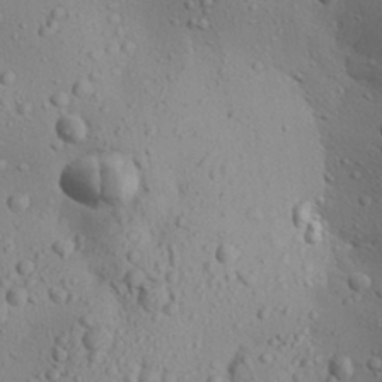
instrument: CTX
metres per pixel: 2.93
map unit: Aa
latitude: 28.1578
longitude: -132.4034
